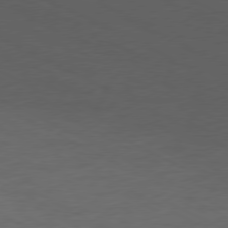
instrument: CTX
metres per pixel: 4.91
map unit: Ap
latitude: -77.3321
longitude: -74.5357
